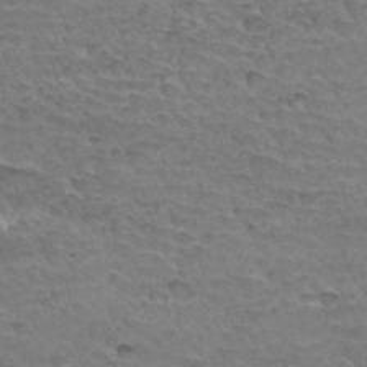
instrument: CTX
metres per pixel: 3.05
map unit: Hto
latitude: 34.8947
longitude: -45.0647
